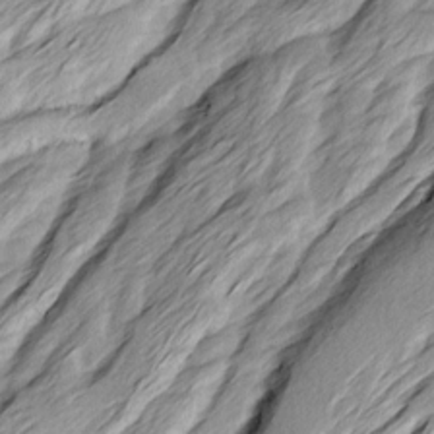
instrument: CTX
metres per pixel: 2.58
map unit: Ave
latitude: 15.3104
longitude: -136.8758
